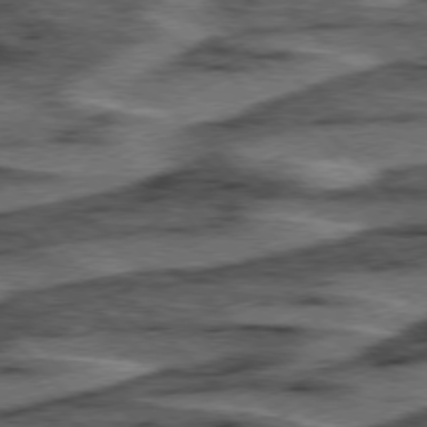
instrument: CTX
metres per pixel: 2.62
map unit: lApd
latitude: 76.2333
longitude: -77.7071
